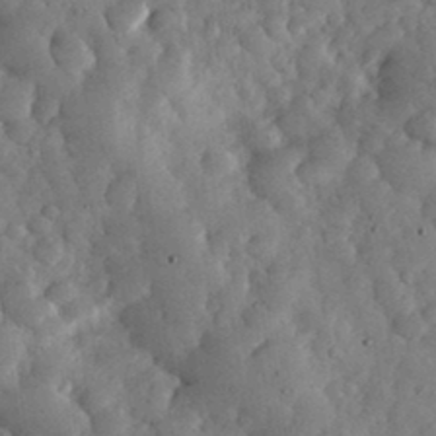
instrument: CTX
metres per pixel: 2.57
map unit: eHh
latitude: 34.5734
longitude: -68.6491
